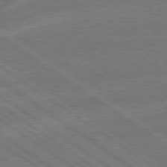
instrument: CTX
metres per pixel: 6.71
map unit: lApd
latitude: 79.0648
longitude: -165.1970
